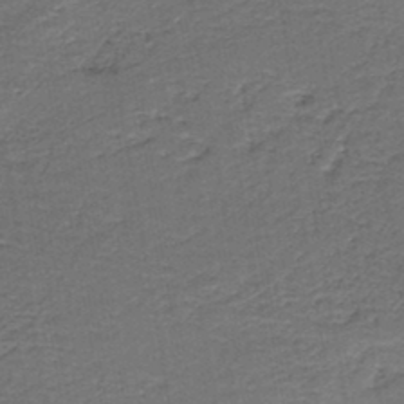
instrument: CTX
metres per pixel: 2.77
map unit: HNb
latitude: -43.2187
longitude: 51.1431
